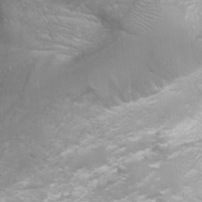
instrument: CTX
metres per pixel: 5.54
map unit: Ht
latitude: 3.0080
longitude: -29.0458
